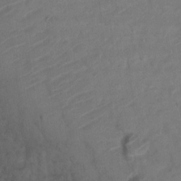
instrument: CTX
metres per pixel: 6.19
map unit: Ht
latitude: 5.4804
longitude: -30.3279
